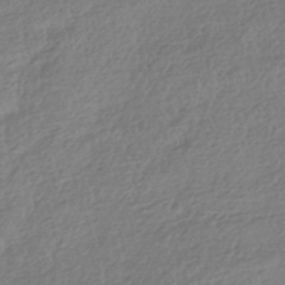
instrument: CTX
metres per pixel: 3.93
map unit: HNhu
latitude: -42.3495
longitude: 97.6155
